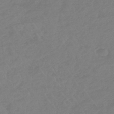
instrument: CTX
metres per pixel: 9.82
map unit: lHb
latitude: -45.0109
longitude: 70.8975
